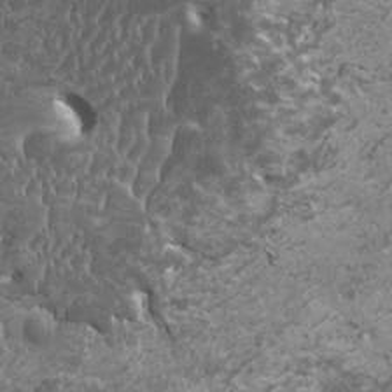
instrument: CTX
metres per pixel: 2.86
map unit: HNhu
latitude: 0.0633
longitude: 2.9352
